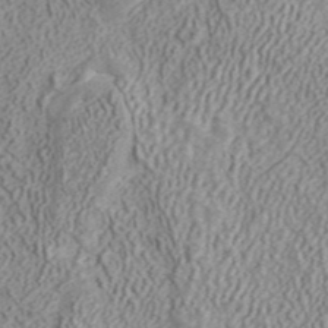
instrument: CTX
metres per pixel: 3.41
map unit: ANa
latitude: 41.9906
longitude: 18.5763
